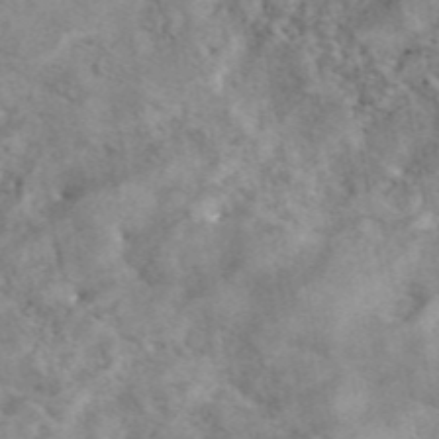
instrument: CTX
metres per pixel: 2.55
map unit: eAb
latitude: 45.5182
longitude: 128.9353
